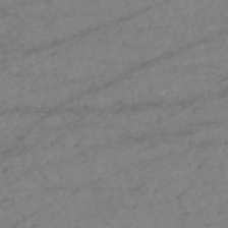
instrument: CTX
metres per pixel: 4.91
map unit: HNb
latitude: -54.0472
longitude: -49.7450
